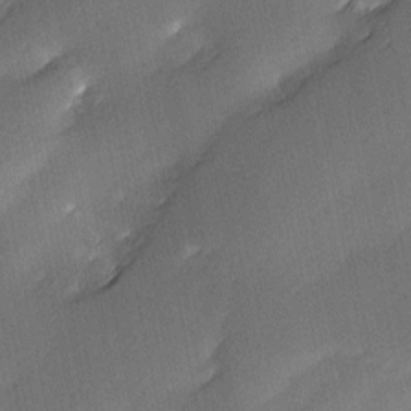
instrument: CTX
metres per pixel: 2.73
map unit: Ave
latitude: -0.1228
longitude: -114.1199
